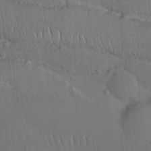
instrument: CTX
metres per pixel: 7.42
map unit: Nhu
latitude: 26.2145
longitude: -70.9891
